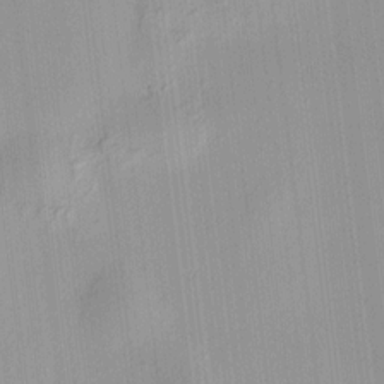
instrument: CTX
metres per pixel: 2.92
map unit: HNhu
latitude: 11.3482
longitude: 9.8233
